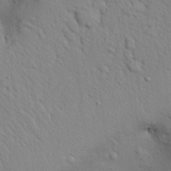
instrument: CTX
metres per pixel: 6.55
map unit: Aa
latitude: 31.0648
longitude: -145.0458
